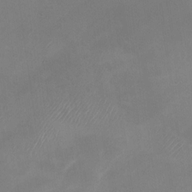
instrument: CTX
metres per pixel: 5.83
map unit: Nhu
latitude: -28.3684
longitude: -63.2915
